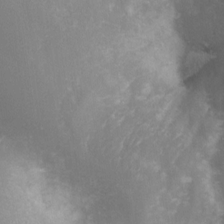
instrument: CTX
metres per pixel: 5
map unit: Nhe
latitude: -27.9556
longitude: -109.3859
